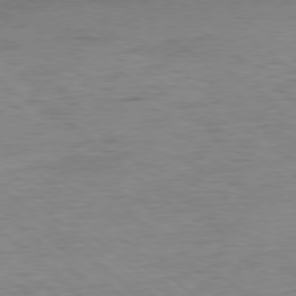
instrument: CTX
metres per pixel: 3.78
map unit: Ap
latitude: -78.4251
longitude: -87.5371
